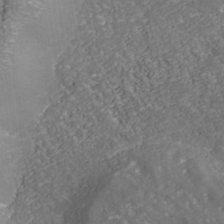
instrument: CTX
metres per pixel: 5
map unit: Nhu
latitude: -39.2565
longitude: -83.3670
